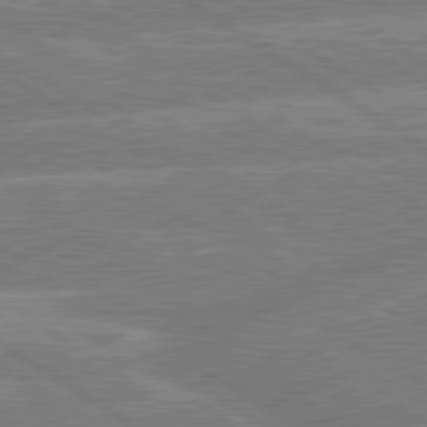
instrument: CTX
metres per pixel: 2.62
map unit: lApd
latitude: 79.7828
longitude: -158.0444
